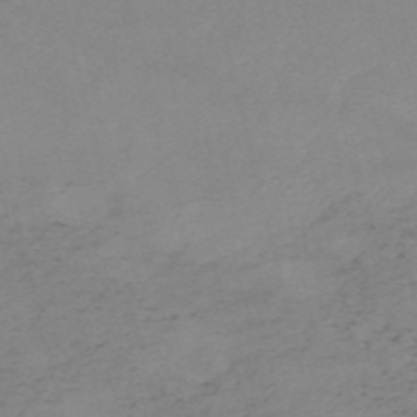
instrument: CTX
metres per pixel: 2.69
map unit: HNb
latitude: -56.2928
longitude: -44.3467
